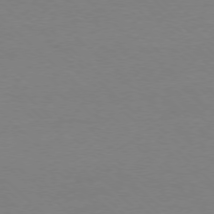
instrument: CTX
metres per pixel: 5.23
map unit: Ap
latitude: -77.4076
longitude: -70.1956
